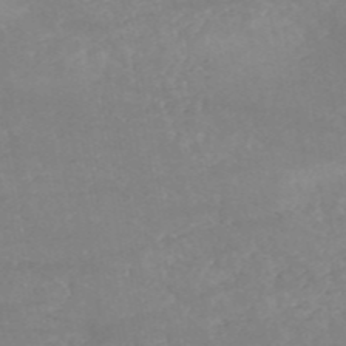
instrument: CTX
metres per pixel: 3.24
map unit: HNb
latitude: -54.0850
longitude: -34.7435
